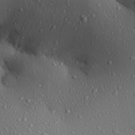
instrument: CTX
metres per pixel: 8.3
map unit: Aa
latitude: 31.2348
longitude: -134.6490
